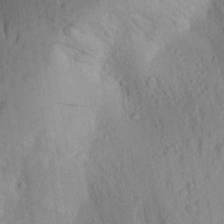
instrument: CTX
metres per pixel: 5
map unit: Aa
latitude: 28.2144
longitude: -148.0633
